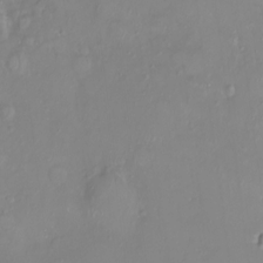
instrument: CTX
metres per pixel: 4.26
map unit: HNhu
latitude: 3.8583
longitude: 7.2943
